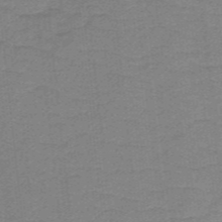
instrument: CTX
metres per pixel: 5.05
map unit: lHb
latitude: -40.3495
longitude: 54.4062
